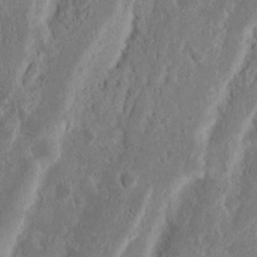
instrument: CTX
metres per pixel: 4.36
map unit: Nhu
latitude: 15.4805
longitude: -74.1011
